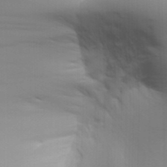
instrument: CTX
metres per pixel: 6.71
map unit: Aa
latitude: 31.8584
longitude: -141.1592
